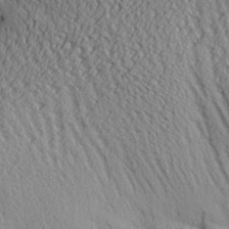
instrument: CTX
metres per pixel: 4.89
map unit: Aa
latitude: 28.1955
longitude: -134.2900
